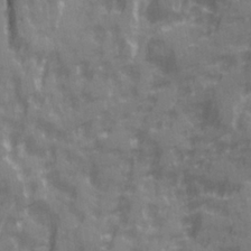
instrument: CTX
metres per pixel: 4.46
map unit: Ave
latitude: 20.3656
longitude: -132.3089
